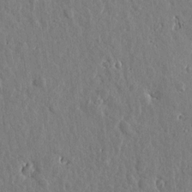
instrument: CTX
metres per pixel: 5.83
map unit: Htu
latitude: 1.0458
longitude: -179.0270
